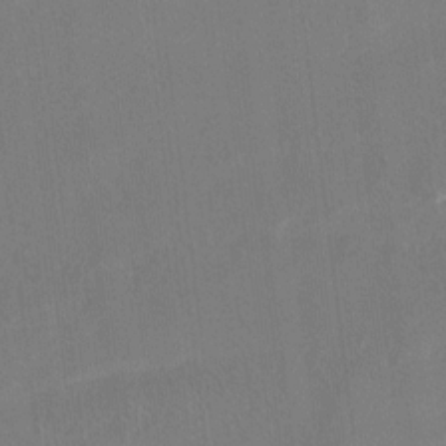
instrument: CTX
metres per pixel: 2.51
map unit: lAvf
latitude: 7.6127
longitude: 165.8801
